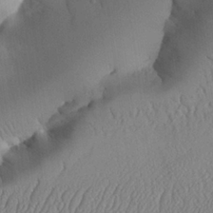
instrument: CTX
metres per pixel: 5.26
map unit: Aa
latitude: 24.7813
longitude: -128.6490
